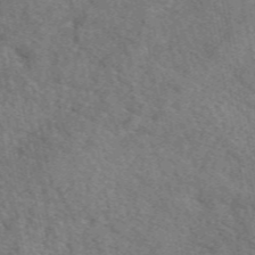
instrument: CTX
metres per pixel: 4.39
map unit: eAb
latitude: 49.8961
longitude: 116.9919
